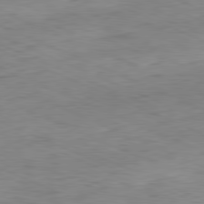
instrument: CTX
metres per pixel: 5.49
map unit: Ap
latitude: -81.8045
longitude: -81.8394
